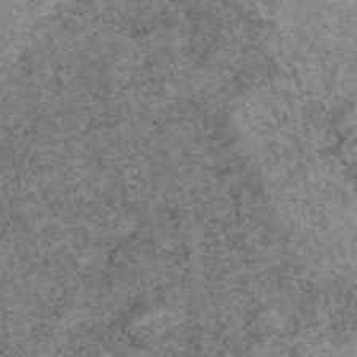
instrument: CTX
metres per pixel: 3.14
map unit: eAb
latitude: 48.3278
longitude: 116.1038
